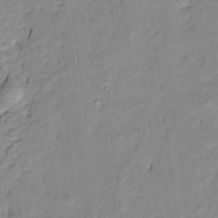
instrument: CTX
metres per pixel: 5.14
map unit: Htu
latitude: -9.5777
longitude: 176.5007
